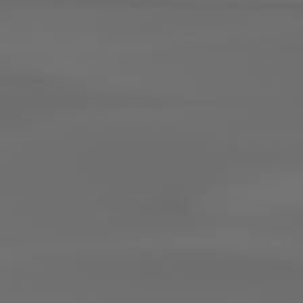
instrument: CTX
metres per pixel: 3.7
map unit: Hpe
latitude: 76.9136
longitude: -133.1592
